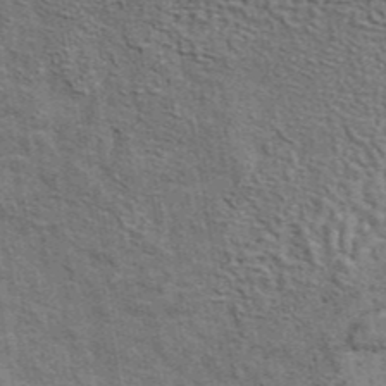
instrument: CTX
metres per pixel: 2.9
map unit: eAb
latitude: 43.8961
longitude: 110.5006
